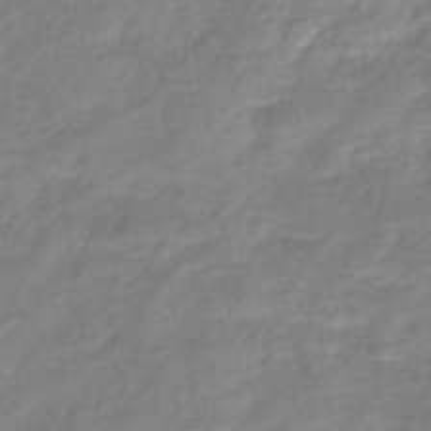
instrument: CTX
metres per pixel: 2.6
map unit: eHb
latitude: -41.3132
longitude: 81.7856
